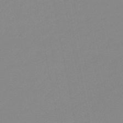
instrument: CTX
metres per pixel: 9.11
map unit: eHb
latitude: -48.7463
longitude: 84.5951
